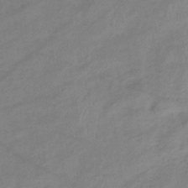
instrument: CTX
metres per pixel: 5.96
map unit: eHb
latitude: -37.2753
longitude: 75.7667
